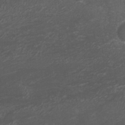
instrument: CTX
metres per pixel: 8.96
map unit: Nhu
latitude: -0.6519
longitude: -78.4601
